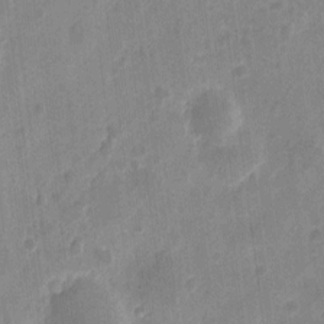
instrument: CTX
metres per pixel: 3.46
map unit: eHh
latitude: 9.2537
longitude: -73.3671
